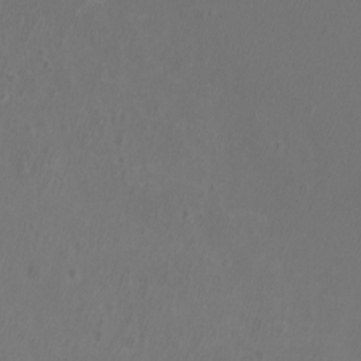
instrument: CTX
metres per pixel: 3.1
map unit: eHh
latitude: -7.3131
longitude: -75.3671
